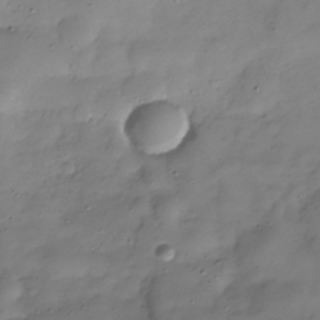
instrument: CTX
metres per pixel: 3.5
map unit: Hve
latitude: -29.8422
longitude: 94.2550
